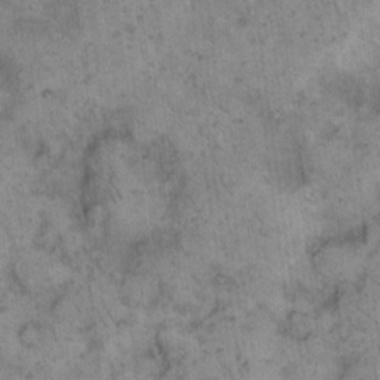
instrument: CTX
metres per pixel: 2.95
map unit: eHh
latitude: 14.8569
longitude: -64.6490
